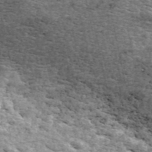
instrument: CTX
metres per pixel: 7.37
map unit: ANa
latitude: 43.4804
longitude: 46.2928
